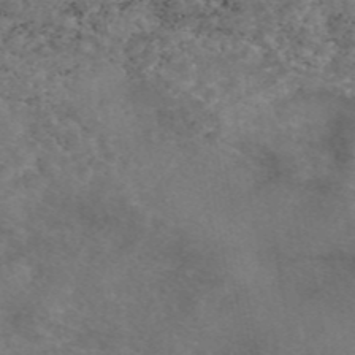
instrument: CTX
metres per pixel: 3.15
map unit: eAb
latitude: 46.6491
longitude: 117.5777
